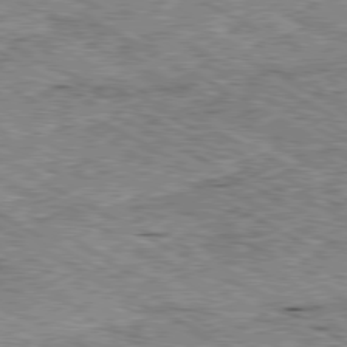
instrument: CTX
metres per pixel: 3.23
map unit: Ap
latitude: -80.4062
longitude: -49.9528
